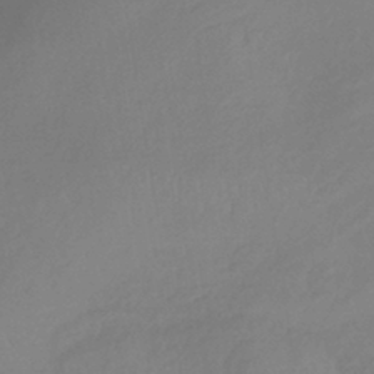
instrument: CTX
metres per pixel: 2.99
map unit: lHb
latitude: -36.3495
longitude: 69.0675
